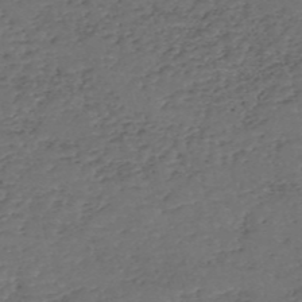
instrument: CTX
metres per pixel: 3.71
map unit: eHh
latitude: -54.9731
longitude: -89.8395
